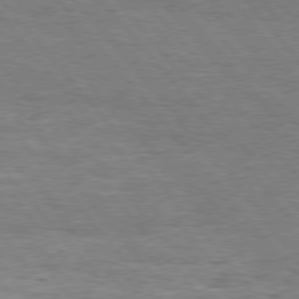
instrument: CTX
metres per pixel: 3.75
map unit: Hpe
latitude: 75.9717
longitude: -151.5749
